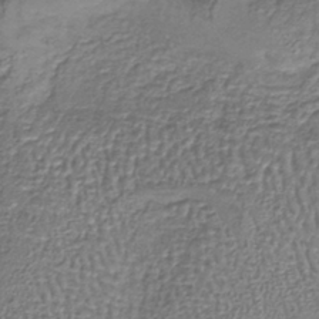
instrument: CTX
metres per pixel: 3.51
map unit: lHb
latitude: -38.9731
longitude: 61.0864
